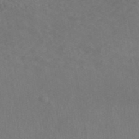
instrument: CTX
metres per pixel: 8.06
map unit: ANa
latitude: 45.3670
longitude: 21.0486
